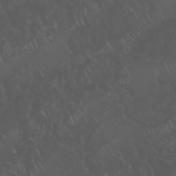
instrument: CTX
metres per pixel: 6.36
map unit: Nhu
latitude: 22.8947
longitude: -64.6868
